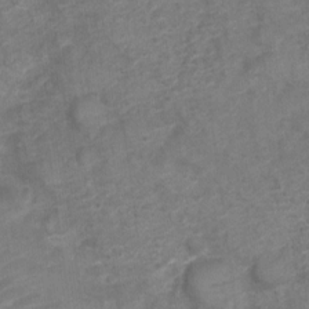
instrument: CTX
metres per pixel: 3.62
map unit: Nve
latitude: -18.4251
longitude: 107.0298
